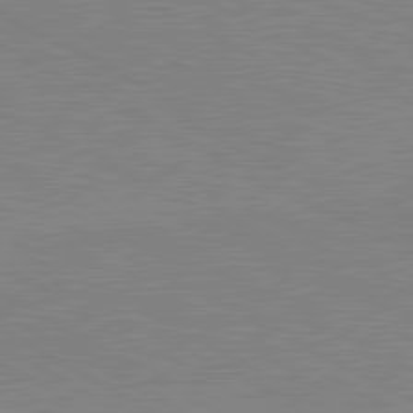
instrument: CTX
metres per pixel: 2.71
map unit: lApd
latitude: 80.7813
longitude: 150.6896
